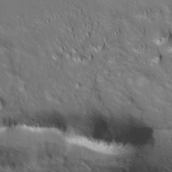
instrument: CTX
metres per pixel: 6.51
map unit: Hve
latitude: 27.5182
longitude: 144.0661
